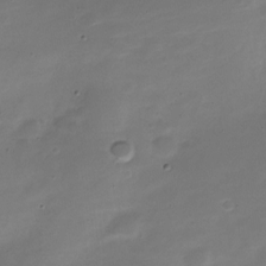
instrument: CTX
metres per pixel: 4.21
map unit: Nve
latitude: -21.8044
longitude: 105.3887
